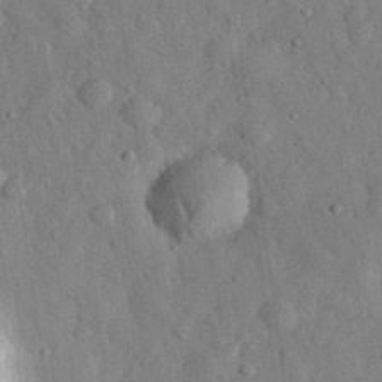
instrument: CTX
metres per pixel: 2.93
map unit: eHh
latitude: 30.3090
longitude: -74.2712
